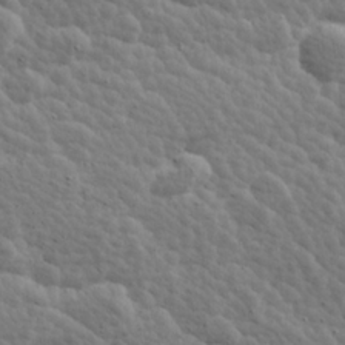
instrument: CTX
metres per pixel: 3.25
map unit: Hve
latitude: 25.8016
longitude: 145.5210
